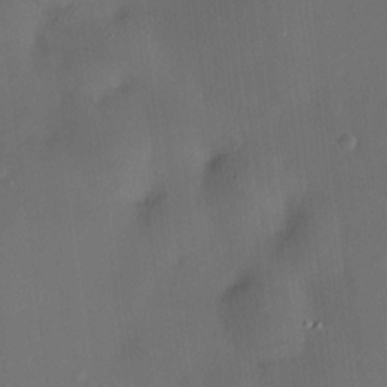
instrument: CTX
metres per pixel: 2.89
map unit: HNhu
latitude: 7.8583
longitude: 9.4832
